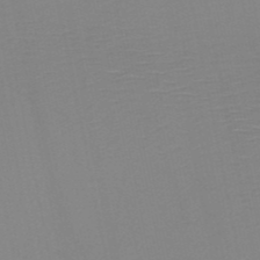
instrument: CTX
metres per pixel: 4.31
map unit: HNb
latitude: -50.8597
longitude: -46.7436
